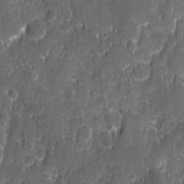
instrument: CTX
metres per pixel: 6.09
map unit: Ave
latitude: 9.7072
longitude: -104.7247
